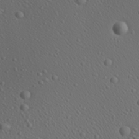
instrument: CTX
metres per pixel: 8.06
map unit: Aa
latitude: 23.3859
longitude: -138.1578
